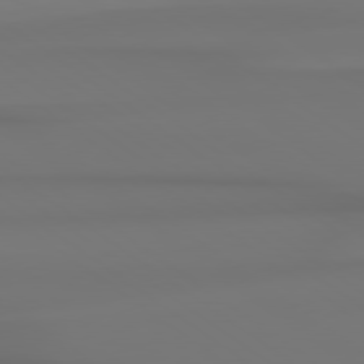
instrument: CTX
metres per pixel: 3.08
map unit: Hpe
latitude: 78.8191
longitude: -137.1215
